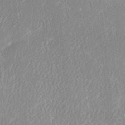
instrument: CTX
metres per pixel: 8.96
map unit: Ave
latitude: 18.2333
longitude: -137.4616
